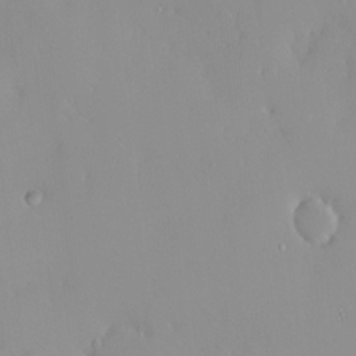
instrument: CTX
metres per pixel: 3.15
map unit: HNhu
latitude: 2.3845
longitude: 7.1620
